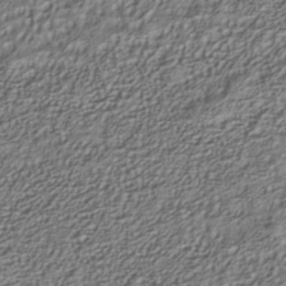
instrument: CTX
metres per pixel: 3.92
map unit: Nhe
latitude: -40.3306
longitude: -110.7813
